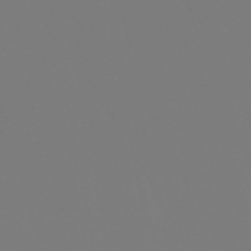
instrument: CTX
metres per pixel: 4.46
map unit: eHb
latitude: -50.4629
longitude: 74.6897
